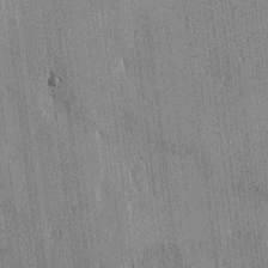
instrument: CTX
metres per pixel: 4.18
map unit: lAvf
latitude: -0.8975
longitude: -107.9717
